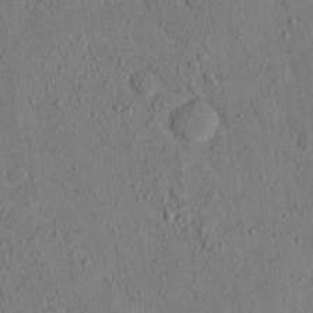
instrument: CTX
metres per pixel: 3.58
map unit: eHh
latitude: 25.2725
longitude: -79.9906
